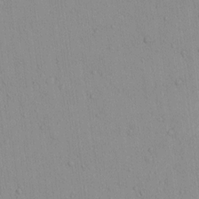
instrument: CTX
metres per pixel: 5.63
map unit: lAvf
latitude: 8.4790
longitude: 167.6533
